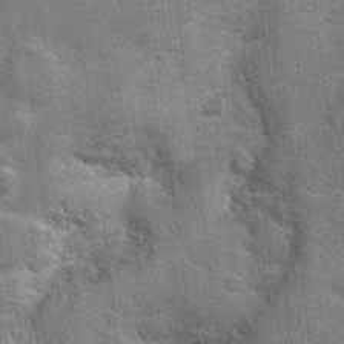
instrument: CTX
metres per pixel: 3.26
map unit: Hto
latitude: 20.9325
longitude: -48.0444
